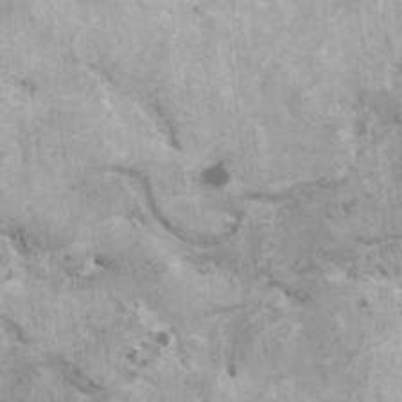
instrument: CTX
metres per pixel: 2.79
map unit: HNhu
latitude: 1.8394
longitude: 0.6141
